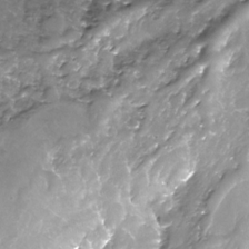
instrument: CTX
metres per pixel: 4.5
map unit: Nhe
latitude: -32.7652
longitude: -93.0269
